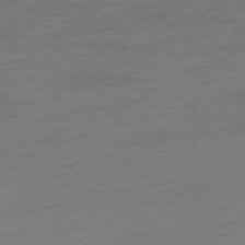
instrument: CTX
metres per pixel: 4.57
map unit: Hpe
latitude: -76.5574
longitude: -14.1956
